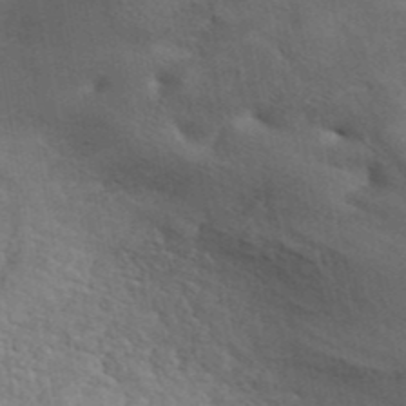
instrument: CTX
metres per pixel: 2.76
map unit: ANa
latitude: 41.6694
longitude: 50.8974
